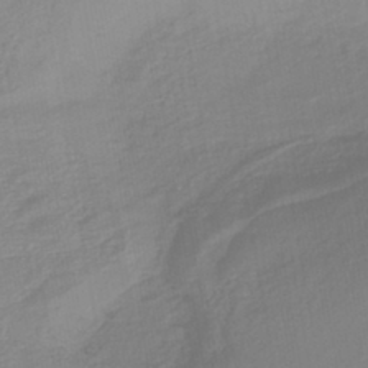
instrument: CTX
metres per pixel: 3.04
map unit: lHb
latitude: -41.5210
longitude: 77.5966
